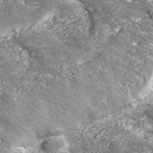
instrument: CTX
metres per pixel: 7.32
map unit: eHh
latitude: 42.8002
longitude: -90.3845
